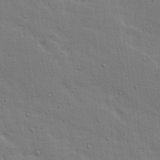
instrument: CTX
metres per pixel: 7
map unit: Ave
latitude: 14.9136
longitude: -105.8584
